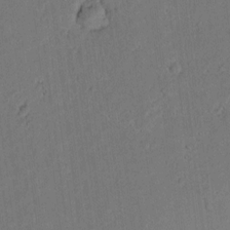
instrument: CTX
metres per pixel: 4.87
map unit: lAvf
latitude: 9.1970
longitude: 167.8989
